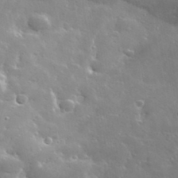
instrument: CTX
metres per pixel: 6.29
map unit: lHvf
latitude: 36.1767
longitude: -91.2915
